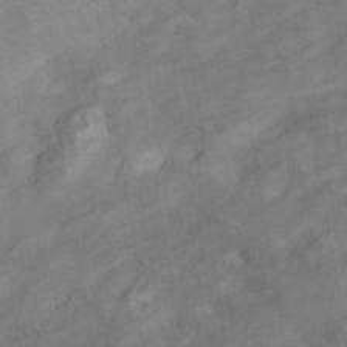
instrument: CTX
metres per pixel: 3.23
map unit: ANa
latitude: 42.1389
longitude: 15.8989
